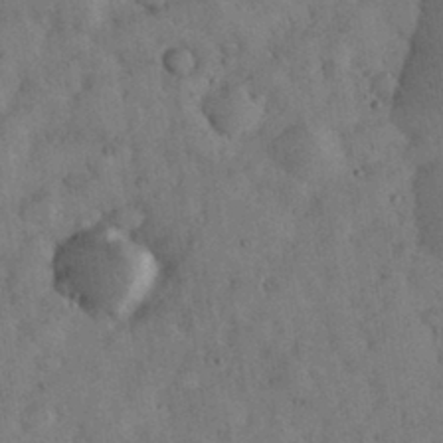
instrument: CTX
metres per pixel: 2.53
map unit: eHh
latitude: 32.6302
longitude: -69.4804
